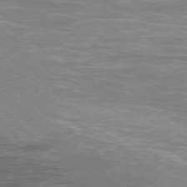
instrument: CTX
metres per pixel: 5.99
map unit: Ap
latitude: -77.6911
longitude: -65.8394
